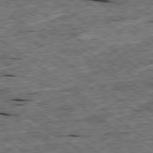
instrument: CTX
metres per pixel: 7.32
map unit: Ap
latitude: -79.3320
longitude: -87.9528
